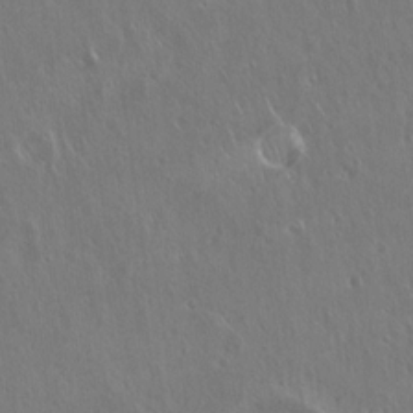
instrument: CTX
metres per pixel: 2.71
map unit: Hto
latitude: 18.1955
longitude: -57.4237
